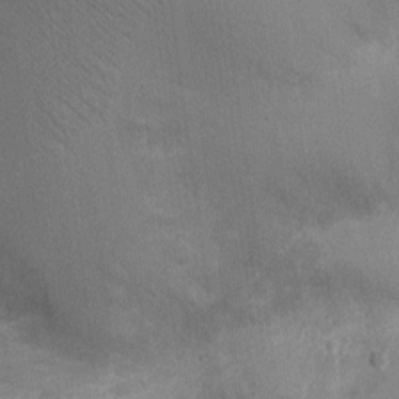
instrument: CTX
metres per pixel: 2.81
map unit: Ht
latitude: 1.1970
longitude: -19.8394
